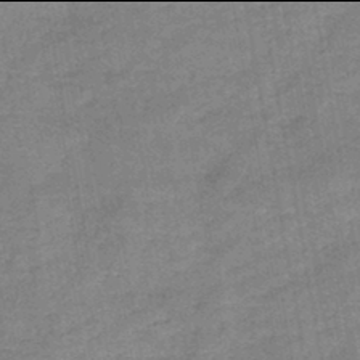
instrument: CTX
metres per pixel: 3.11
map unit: HNb
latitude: -46.0094
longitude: -37.7450
